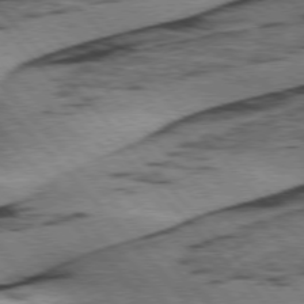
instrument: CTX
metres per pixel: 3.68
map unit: lApd
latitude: 75.8017
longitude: -78.1578
